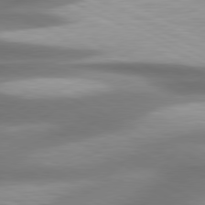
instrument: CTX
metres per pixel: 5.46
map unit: lApd
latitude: 79.5560
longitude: -120.6491
